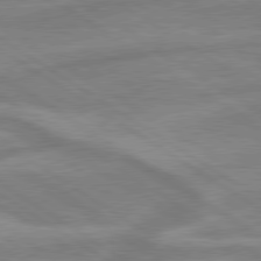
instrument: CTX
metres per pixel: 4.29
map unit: lApd
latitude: 79.5182
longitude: -172.5356
